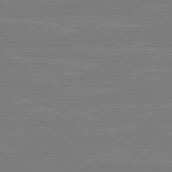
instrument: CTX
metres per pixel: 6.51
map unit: lApd
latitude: 81.5371
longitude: -169.4238
